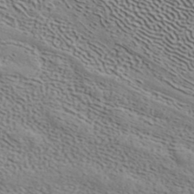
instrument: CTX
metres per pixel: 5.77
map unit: ANa
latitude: 41.5371
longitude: 55.7289
